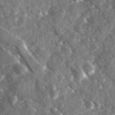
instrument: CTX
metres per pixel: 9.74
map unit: Ave
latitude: 17.4804
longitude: -131.1781
